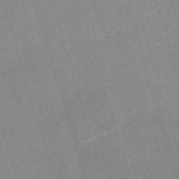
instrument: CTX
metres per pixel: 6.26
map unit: eHh
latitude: -62.4629
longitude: 49.3888
